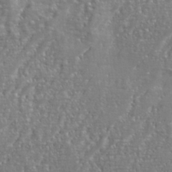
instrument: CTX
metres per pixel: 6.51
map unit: eHh
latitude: 34.7435
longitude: -133.8772
